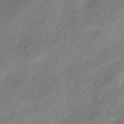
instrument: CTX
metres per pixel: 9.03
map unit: HNhu
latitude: -41.2376
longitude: 92.8786
